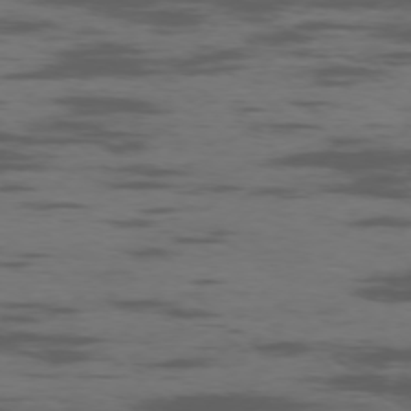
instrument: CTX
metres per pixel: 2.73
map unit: Ap
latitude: -76.5385
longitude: -67.1592
